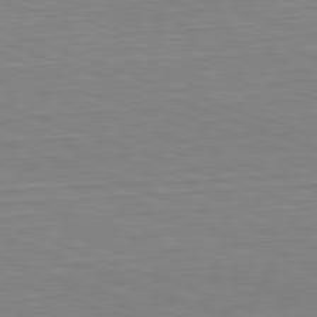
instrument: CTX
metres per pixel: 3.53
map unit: Hpe
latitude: -82.6140
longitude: 13.4266
